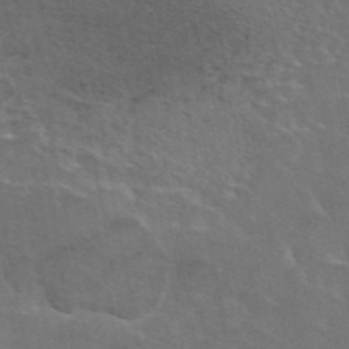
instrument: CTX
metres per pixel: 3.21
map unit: eAb
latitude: 45.0836
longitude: 107.5777
